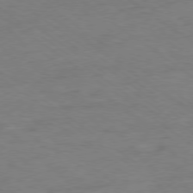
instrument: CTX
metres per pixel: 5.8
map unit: Ap
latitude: -78.9541
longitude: -77.1781
